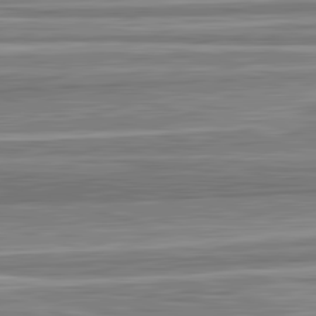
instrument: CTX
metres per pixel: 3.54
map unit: lApd
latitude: 82.9135
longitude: 167.6722
